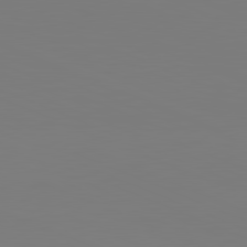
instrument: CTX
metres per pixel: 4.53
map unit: lApd
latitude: 81.9150
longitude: 147.3698
